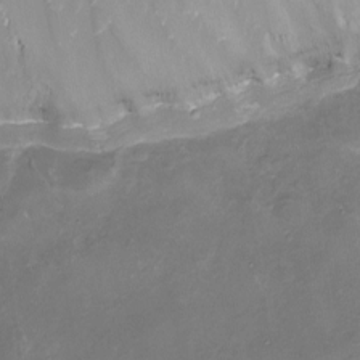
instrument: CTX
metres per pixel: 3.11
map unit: Nhu
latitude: -15.5777
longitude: -54.1011
